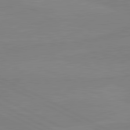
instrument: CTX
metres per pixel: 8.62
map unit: lApd
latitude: 81.3293
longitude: -176.7246
